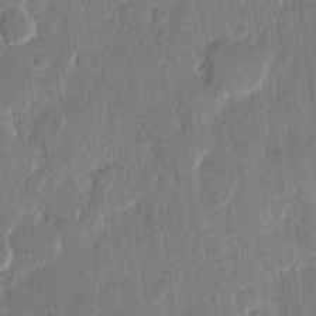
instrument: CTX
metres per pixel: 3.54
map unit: eHh
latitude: 12.8758
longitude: -71.1403
